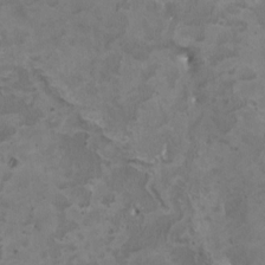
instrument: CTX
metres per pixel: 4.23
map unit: HNhu
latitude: 3.1025
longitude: -3.6127
